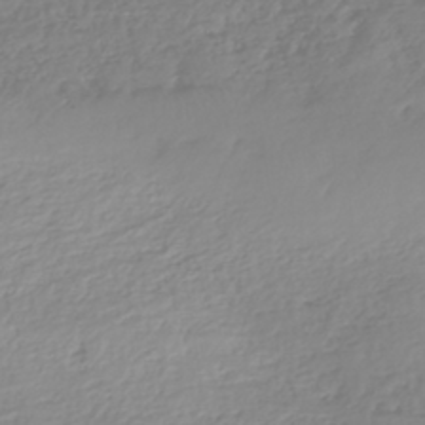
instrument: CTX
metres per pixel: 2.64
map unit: eHh
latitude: -42.1038
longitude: -33.3104
